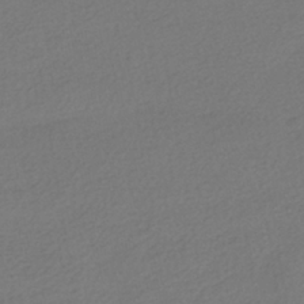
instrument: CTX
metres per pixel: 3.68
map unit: HNhu
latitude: -41.1053
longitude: 97.0487
